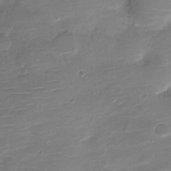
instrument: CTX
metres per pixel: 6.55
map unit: Nve
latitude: -21.1998
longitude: 103.5966
